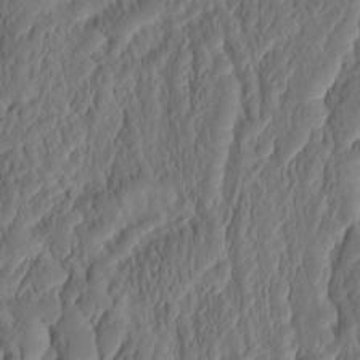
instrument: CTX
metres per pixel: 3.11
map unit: eHh
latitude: -1.9745
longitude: 14.8408
